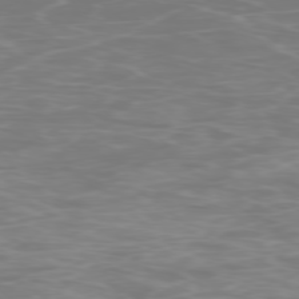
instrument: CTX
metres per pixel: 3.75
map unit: Ap
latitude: -78.7652
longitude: -96.7435
